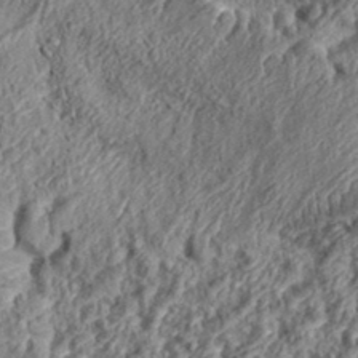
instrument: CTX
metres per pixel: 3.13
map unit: eHh
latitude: 35.5182
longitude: -137.5371
